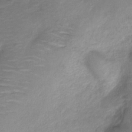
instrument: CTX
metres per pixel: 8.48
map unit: Nve
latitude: -18.2173
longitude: 107.9745
